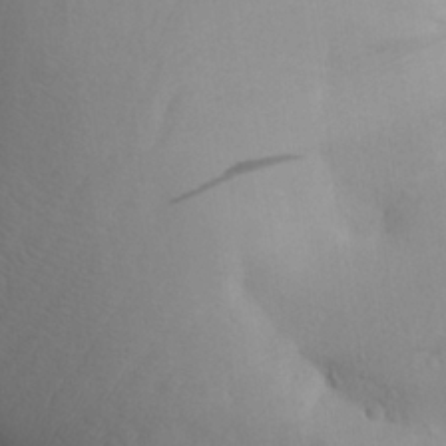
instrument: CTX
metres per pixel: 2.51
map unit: Aa
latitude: 24.4223
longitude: -148.1011
